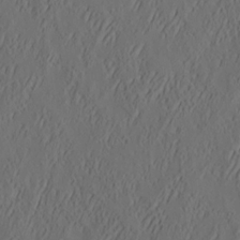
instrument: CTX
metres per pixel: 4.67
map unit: eHh
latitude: 4.7057
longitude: -77.6316
